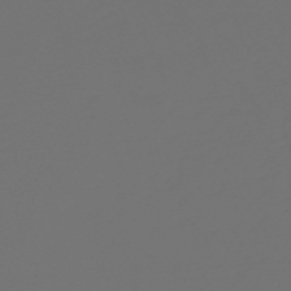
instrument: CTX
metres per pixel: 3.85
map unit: HNb
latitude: -47.4076
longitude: 56.3873
